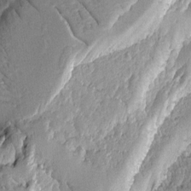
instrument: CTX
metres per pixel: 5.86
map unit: Ave
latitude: -9.1053
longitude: -116.5168
